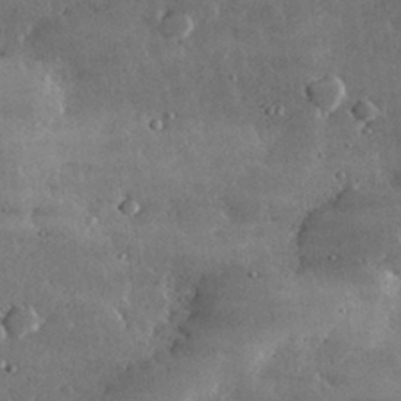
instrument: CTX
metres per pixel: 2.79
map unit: lHvf
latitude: 32.4979
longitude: -91.1214
